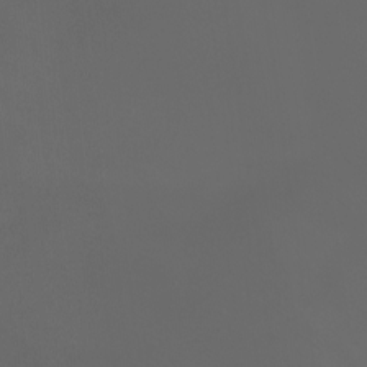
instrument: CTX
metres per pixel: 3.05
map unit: Nhu
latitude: -5.4076
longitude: -90.2334
